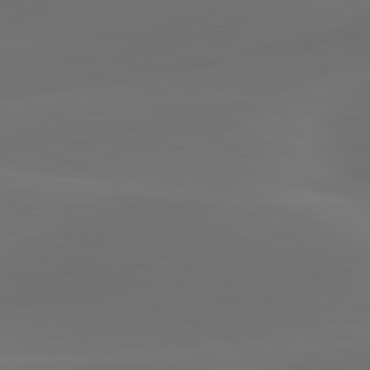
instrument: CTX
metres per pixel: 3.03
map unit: lApd
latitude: 80.5357
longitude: -83.2348
